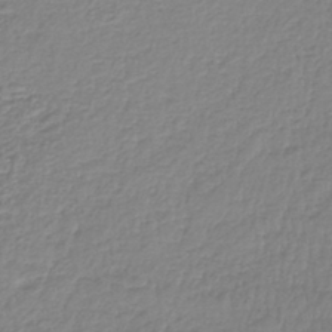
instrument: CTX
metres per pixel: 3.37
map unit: lHb
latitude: -41.4076
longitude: 61.5588
